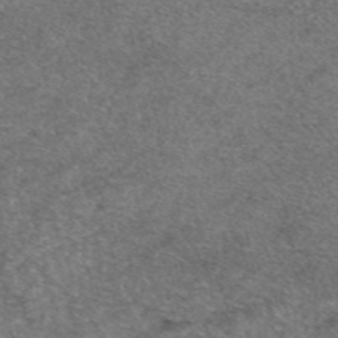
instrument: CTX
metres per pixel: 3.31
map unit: eAb
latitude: 47.8584
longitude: 108.6707
